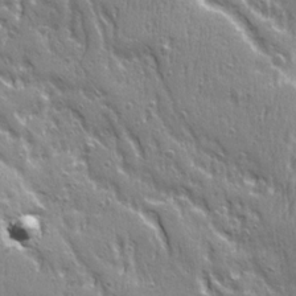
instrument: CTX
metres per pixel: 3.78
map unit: Ave
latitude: 22.1011
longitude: -134.7813
